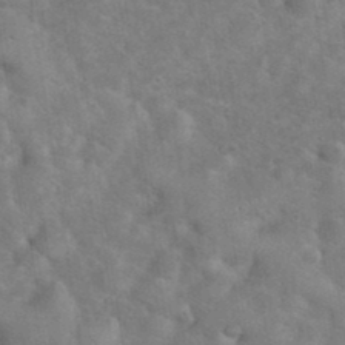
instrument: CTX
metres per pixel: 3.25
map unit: eHh
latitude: 37.2159
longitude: -64.7057
